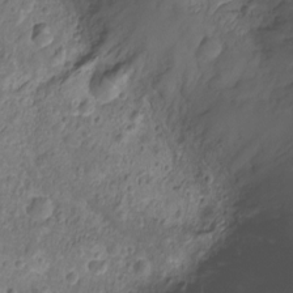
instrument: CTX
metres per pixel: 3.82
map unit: Nhu
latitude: -15.4644
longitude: -26.6680
